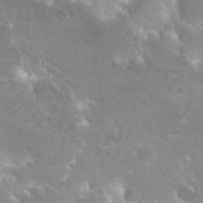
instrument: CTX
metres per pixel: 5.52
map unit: Hto
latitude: 20.5357
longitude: -40.3278
